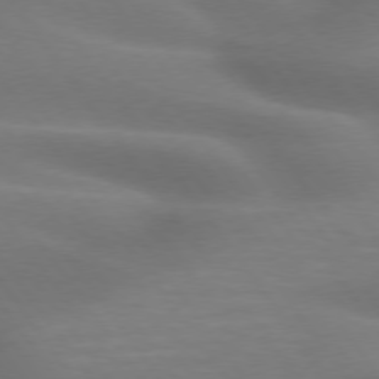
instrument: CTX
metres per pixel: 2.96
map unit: lApd
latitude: 75.0647
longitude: -59.6127
